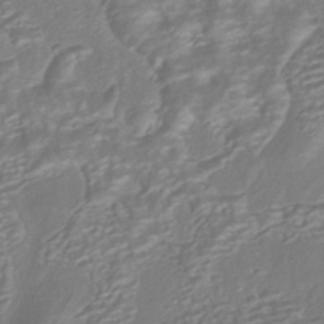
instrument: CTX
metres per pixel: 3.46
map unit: HNhu
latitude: -40.6896
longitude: 108.3495
